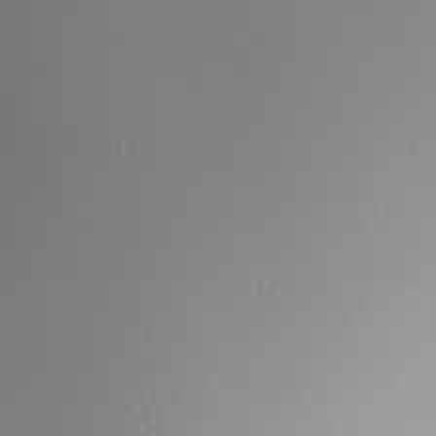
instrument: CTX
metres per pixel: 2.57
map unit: Nhu
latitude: -6.6896
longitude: -83.5749
